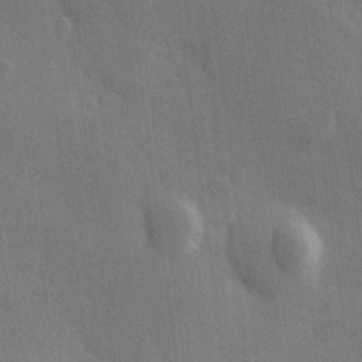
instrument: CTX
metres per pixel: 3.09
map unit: Hve
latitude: 18.7624
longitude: 151.0109
